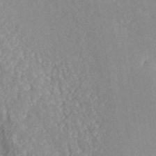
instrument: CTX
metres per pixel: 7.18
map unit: eAb
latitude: 42.6491
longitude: 106.4818
